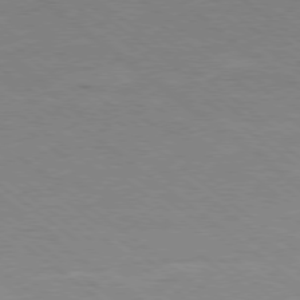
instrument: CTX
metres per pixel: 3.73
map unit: Ap
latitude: -79.1053
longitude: -100.2901
